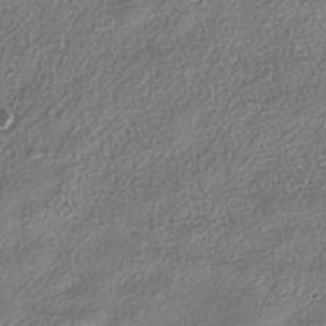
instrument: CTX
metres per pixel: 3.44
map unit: HNhu
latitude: -40.3306
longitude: 101.4832
